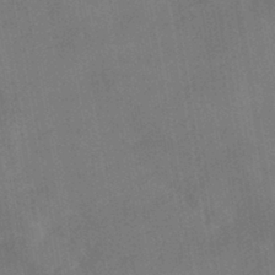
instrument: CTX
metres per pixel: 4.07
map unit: HNhu
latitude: -42.8596
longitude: 91.7478
